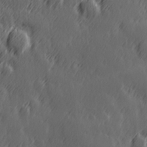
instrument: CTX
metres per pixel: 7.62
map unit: Hve
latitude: 26.3467
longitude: 145.7289
